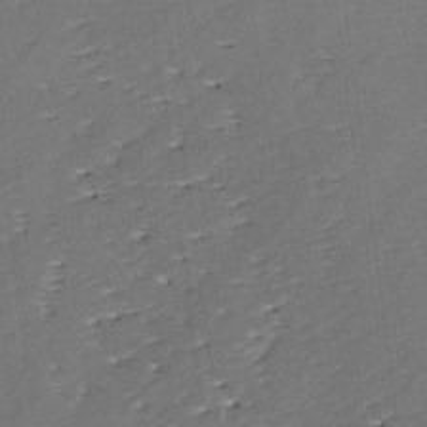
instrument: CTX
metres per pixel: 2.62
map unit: lAa
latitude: -10.9353
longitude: -125.0080
